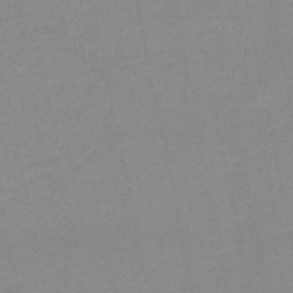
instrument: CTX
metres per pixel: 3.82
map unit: HNb
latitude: -49.2187
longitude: -40.3089
